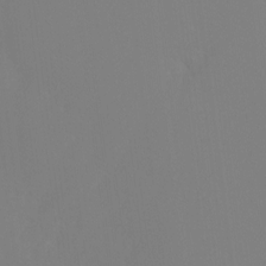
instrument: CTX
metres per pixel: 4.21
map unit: Ht
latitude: -13.0864
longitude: -50.3467
